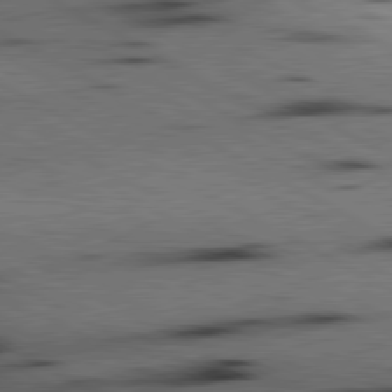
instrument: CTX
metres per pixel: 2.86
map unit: lApd
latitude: 80.3656
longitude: 162.2172
